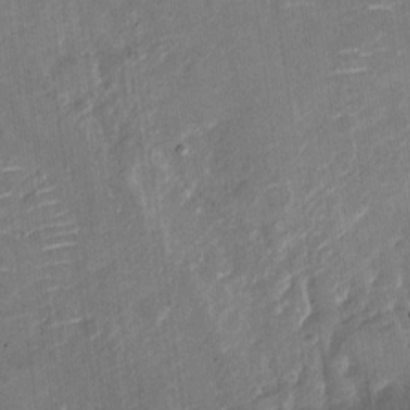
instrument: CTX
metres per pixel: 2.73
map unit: Nhu
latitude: -27.9178
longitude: -78.4034
